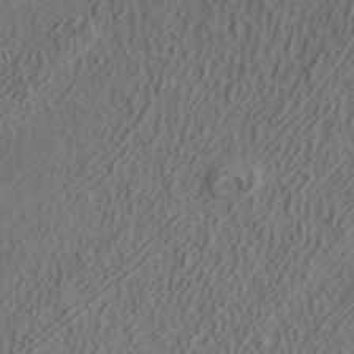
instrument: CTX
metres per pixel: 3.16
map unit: ANa
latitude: 39.2537
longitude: 21.6344
